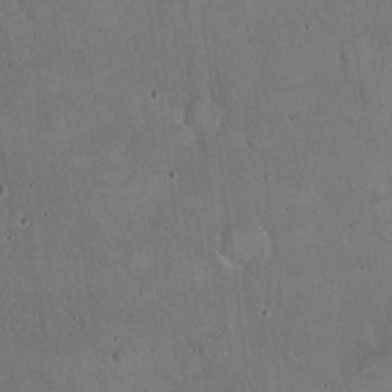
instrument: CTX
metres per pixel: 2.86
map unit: Hto
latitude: 16.8002
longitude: -59.0647
